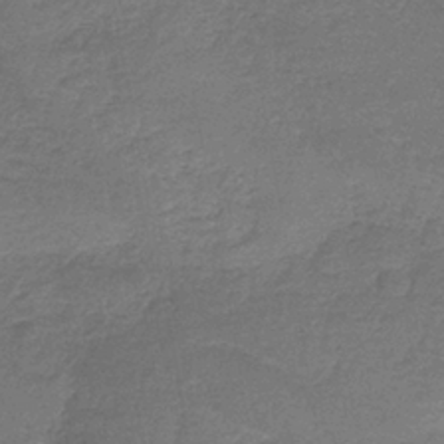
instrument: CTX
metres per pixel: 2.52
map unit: HNb
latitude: -35.0108
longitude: 59.5777
